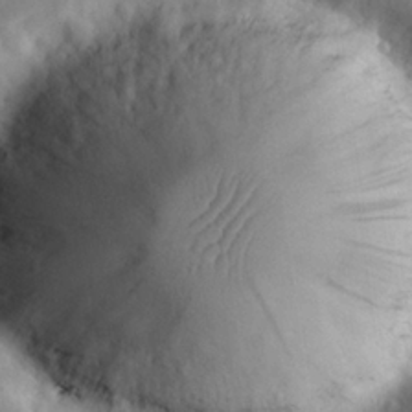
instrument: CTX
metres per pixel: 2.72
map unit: eHh
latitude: 25.0836
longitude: -67.7071
